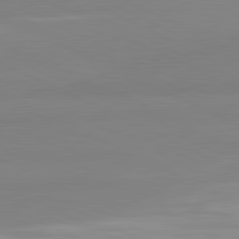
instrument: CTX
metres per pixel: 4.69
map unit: lApd
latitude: 81.8205
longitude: 179.5210
